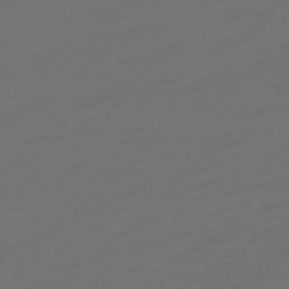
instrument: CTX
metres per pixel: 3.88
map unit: eHb
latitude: -47.7099
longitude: 82.7841
